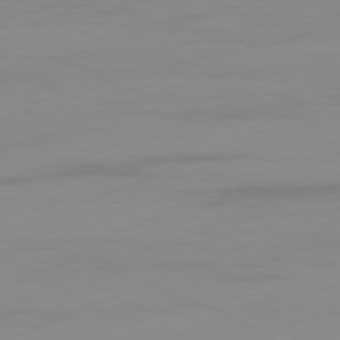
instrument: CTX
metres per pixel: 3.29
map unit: Ap
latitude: -81.6722
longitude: -86.8569
